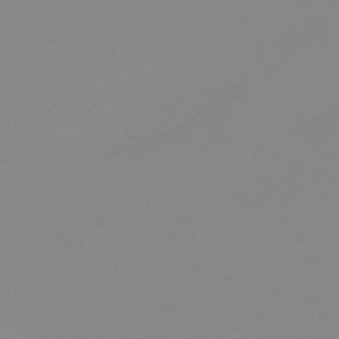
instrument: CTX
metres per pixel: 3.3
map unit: HNhu
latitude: -44.0850
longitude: 90.2929
